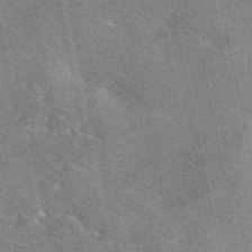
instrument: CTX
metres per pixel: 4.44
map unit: eAb
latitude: 48.9514
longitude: 122.1795
